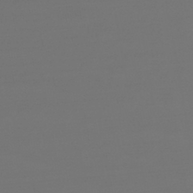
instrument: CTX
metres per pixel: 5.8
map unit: lHb
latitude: -45.4454
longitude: 76.3117
